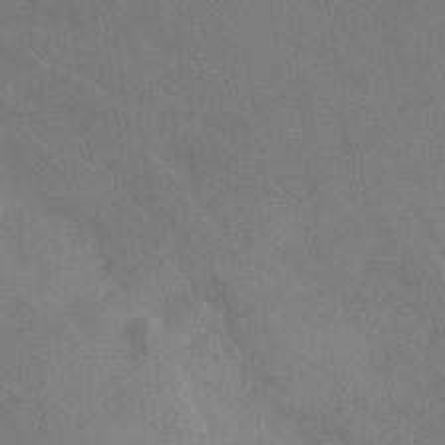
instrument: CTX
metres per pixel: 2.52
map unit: Hto
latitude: 7.0458
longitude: -62.6869
